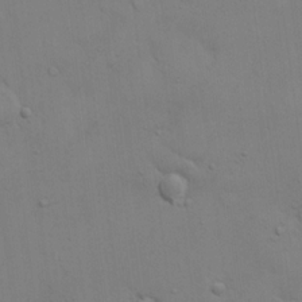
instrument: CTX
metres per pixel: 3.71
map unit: eHh
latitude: 17.5560
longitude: -62.8380
